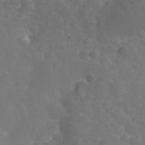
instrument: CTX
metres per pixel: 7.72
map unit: Nhu
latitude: 28.2711
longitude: -56.4223
